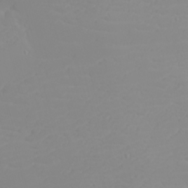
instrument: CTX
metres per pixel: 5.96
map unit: eHh
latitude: -5.7477
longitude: -85.3482
